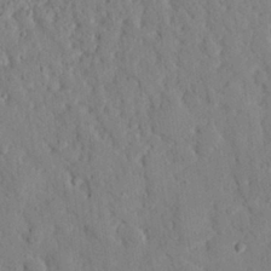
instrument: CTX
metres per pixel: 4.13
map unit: eHh
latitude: 25.8961
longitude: -78.7624
